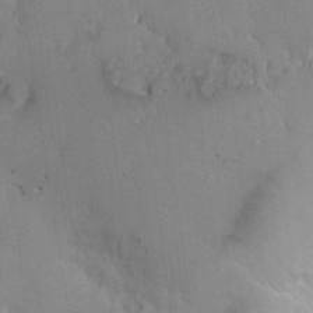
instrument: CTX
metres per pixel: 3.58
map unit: HNhu
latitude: 0.8947
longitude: -4.1200
